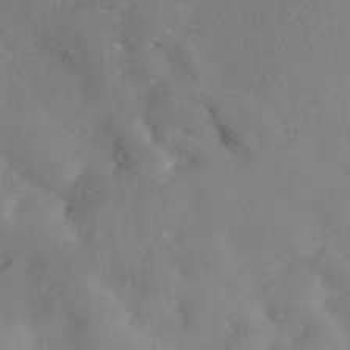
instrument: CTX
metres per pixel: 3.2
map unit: ANa
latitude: 39.0269
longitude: 29.5210
